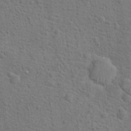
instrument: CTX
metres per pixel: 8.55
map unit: Hto
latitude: 18.1200
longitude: -43.1970
